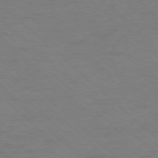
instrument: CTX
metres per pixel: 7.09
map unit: Ap
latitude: -78.2172
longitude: -68.8002
